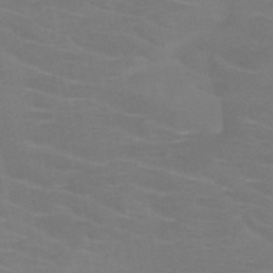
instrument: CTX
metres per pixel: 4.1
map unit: HNb
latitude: -47.0297
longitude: -44.8002
